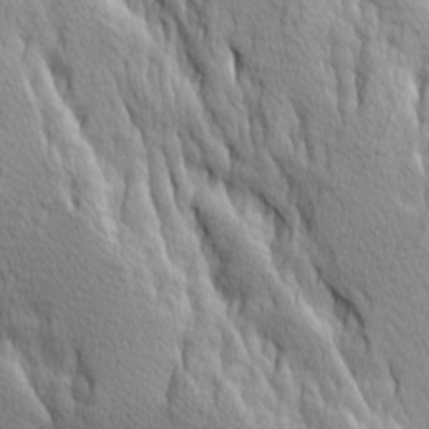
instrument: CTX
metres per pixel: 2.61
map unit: Ave
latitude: 14.0444
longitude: -133.5938
